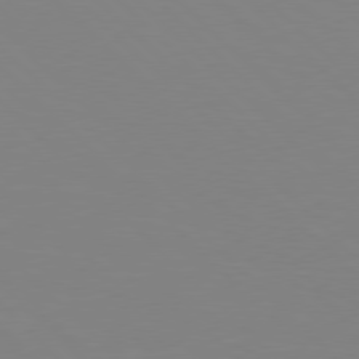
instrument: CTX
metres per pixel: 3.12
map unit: Hpe
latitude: 77.8205
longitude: -164.2523
